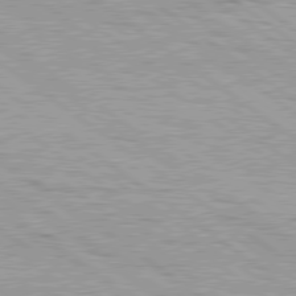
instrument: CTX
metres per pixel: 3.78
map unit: Hpe
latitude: 79.1592
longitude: -154.7624
